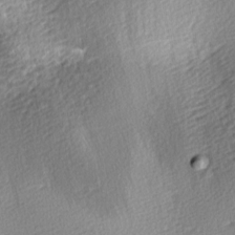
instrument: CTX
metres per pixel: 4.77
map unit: lAa
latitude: -8.9731
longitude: -125.4426
